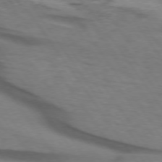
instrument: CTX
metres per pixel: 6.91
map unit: lApd
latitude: 74.5924
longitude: -77.8205
